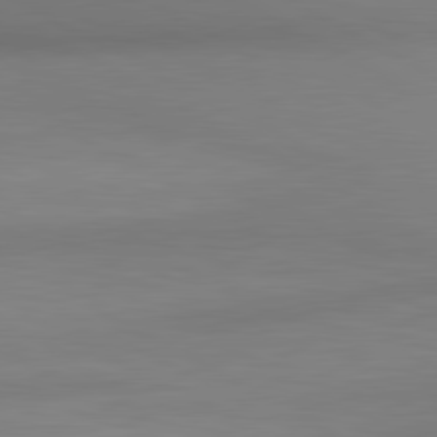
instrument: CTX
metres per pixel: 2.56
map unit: lApd
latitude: 80.7435
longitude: 133.5399
